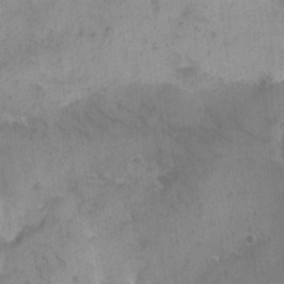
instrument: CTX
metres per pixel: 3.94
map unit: eHh
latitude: 19.2915
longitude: -65.6316
